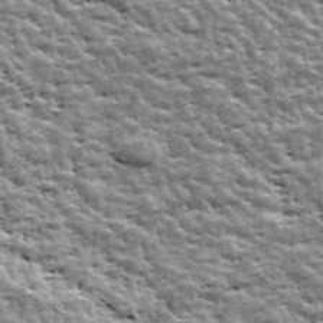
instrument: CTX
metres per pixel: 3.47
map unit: Ave
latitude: 42.7813
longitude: -111.9717
